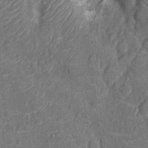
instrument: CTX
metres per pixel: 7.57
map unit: Nhu
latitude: -14.1984
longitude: -23.7261
